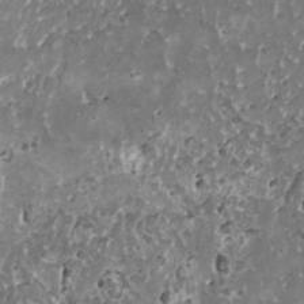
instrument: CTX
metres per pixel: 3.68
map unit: HNhu
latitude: 1.0080
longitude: 6.2550
